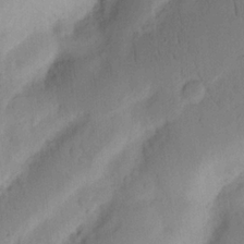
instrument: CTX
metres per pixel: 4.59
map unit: Nhu
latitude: 15.4805
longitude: -75.3671
